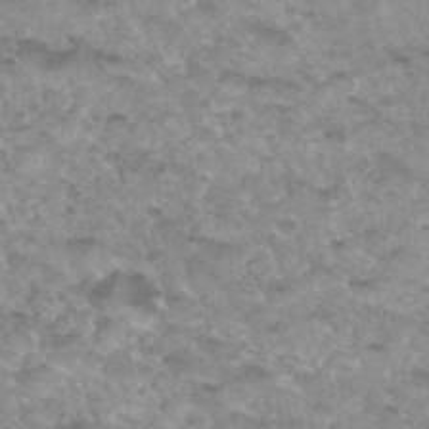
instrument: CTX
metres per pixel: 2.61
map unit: Hto
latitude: 34.2711
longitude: -48.4979
